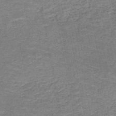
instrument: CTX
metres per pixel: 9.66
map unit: HNb
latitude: -49.7289
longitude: -49.8016
